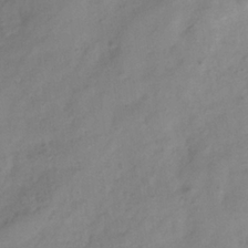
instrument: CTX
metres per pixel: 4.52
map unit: Hve
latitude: -32.7841
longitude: 90.0094
